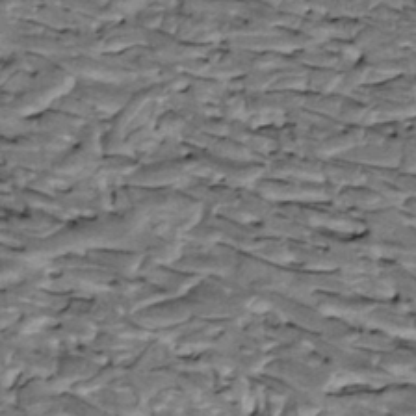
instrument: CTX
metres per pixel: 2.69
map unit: Htu
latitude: -3.3320
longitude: 150.4629
